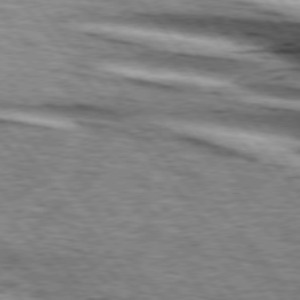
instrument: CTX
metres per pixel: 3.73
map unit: lApd
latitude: 75.7828
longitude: -81.6505
